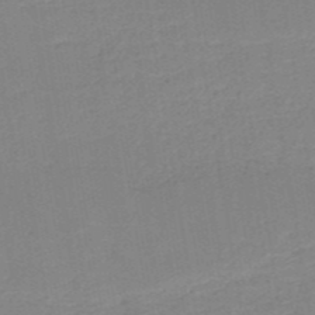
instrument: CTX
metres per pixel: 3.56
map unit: HNb
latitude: -50.1228
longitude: -48.7624
